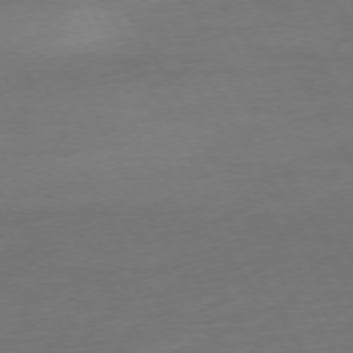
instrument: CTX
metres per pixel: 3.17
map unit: Ap
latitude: -74.8030
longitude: -69.5182
